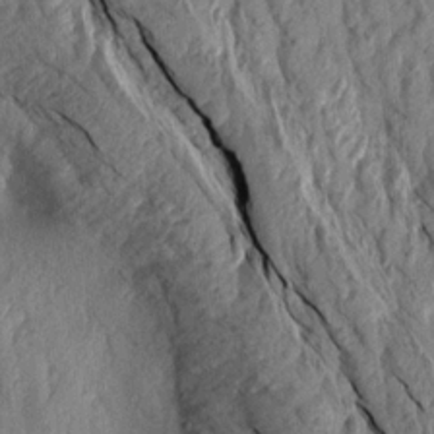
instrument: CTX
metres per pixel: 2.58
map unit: Aa
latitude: 17.7828
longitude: -146.1011
